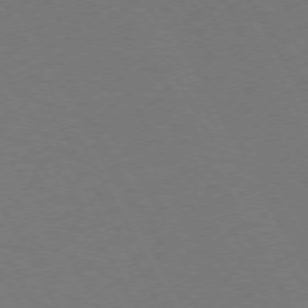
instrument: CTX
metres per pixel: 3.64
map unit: Hpe
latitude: 72.1578
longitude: -127.1592
